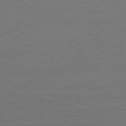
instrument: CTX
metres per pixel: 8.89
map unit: Ap
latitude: -79.7855
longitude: -57.4993
